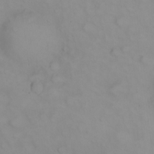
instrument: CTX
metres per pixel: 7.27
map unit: eHh
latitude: 22.7813
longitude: -61.6505
